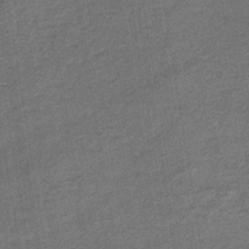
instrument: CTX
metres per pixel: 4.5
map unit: eHb
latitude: -36.0472
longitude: 77.9178
